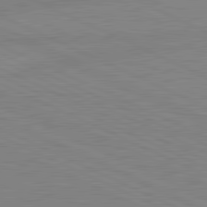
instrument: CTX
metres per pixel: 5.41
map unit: lApd
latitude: 81.8016
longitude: -172.2333
